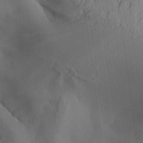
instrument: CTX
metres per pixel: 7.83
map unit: Aa
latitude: 27.2537
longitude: -132.6679
